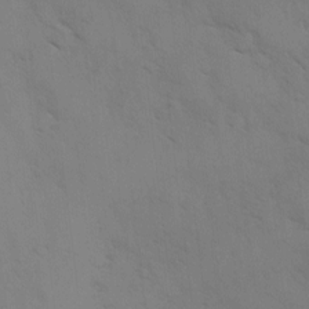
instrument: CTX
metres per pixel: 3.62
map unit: Ave
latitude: -0.5952
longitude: -111.8395
